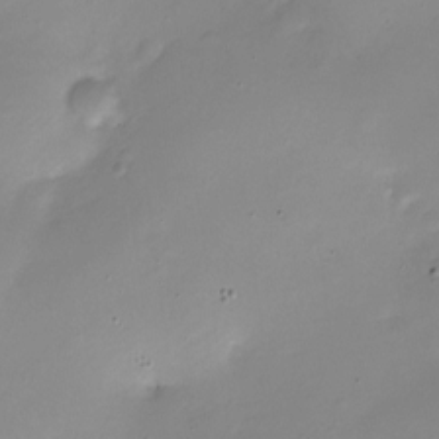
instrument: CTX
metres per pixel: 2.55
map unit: Nhe
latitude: -20.1605
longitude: 143.9367
